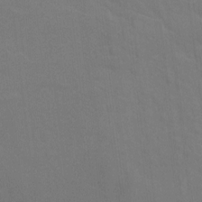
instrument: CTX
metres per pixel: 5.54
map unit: Ht
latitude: 2.1766
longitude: -33.5371
